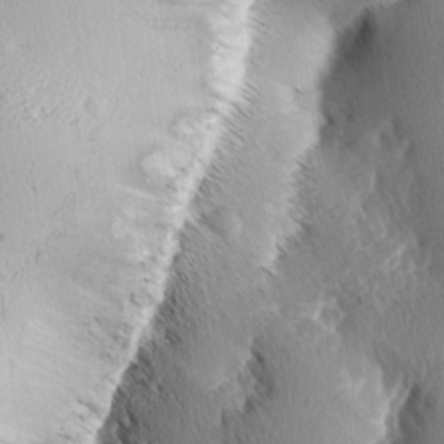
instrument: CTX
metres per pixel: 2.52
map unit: lAa
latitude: -3.6910
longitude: -129.7261
